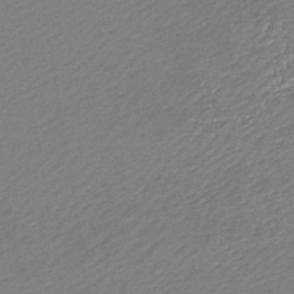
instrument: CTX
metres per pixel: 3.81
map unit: lHb
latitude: -45.9367
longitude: 73.7855
